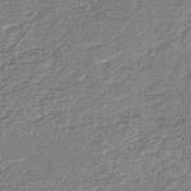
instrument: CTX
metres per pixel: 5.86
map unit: lHb
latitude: -45.9367
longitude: 73.8233
